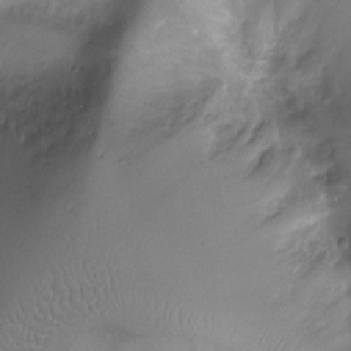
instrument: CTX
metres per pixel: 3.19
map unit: Ht
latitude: -9.8989
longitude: -20.3090
